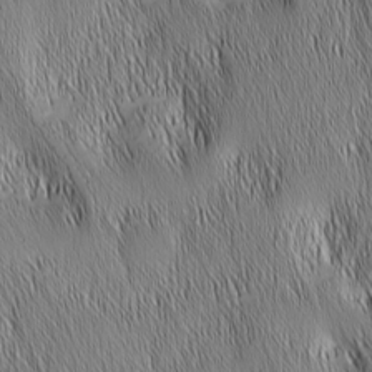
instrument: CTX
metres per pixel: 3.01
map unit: Nhu
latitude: -6.9919
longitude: -151.9528
